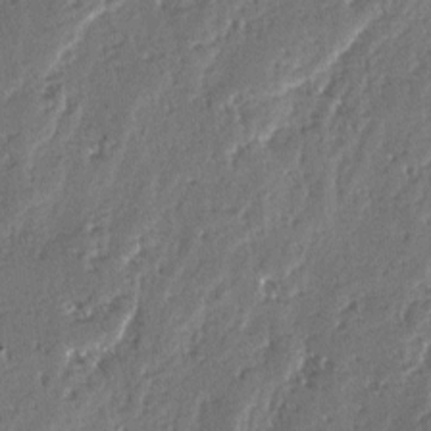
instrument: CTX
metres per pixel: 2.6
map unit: lAvf
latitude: -4.0283
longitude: -112.8569
